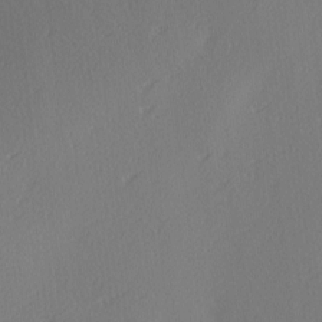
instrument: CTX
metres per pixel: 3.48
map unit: Ave
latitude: 2.7813
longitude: -111.4238
